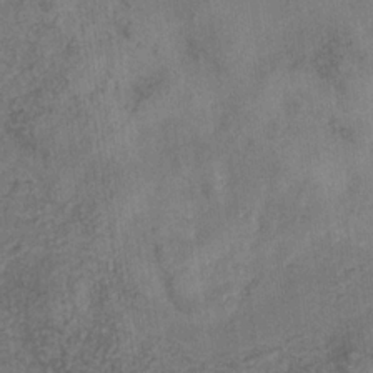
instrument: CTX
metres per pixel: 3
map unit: eHb
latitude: -29.7667
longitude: 68.9919
